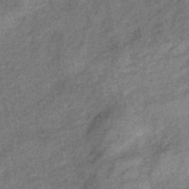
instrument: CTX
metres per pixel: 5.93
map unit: eHb
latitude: -39.4832
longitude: 79.2942
